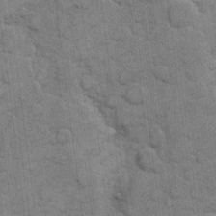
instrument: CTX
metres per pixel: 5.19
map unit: eHh
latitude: 11.3104
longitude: -65.1403
